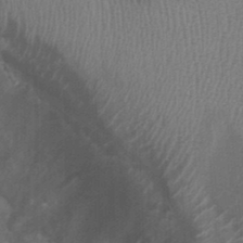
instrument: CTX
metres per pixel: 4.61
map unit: Ht
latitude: 0.0822
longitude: -17.7638
